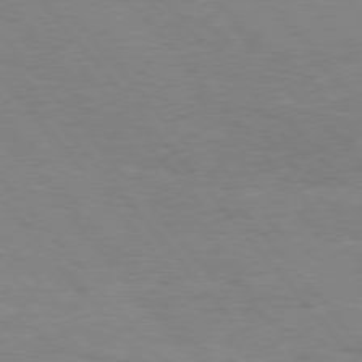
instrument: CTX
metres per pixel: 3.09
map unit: Hpe
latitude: 76.2522
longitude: -151.4804
